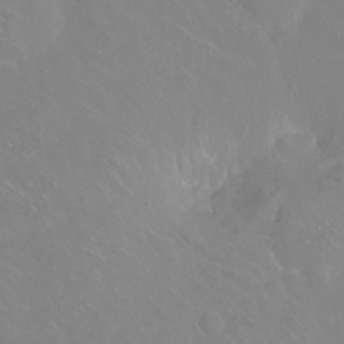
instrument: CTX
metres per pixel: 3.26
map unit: Hto
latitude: -13.8611
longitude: -41.7449
